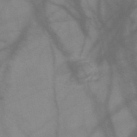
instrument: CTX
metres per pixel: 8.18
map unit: HNb
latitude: -45.5399
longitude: -41.0458
